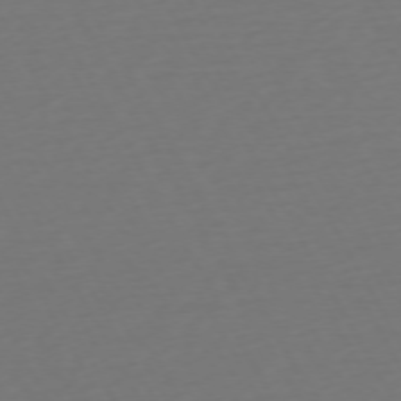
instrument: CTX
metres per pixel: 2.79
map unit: Ap
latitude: -74.2362
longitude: -69.2726
